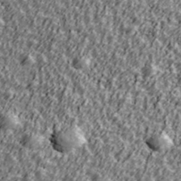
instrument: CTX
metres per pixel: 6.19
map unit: Ave
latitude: 41.9906
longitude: -113.4993
